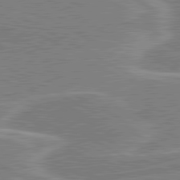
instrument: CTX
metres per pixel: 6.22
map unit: lApd
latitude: 80.8380
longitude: 124.0661
